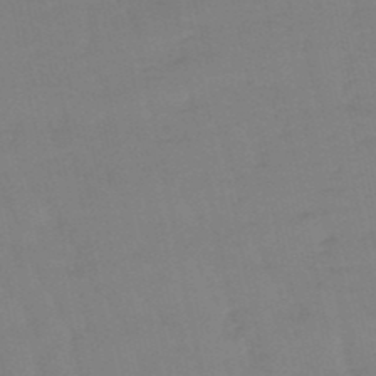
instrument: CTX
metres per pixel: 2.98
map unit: eHb
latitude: -49.5022
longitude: 77.1053
